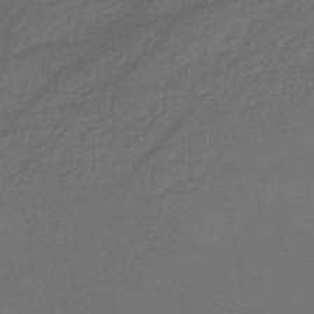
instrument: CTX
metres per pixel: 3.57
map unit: lHb
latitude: -39.6911
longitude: 73.3887
